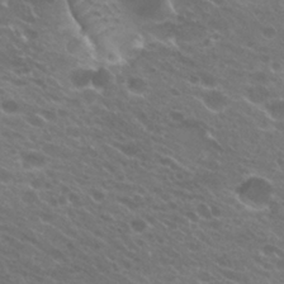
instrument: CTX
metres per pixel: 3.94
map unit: Hto
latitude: 25.3481
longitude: -37.2726
